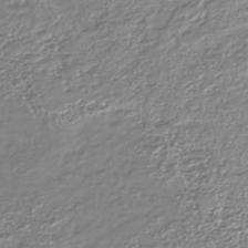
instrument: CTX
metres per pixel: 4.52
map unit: lHb
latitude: -41.3698
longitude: 75.8234
